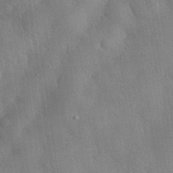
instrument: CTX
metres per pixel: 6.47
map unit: eHh
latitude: 30.6869
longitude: -76.3845
